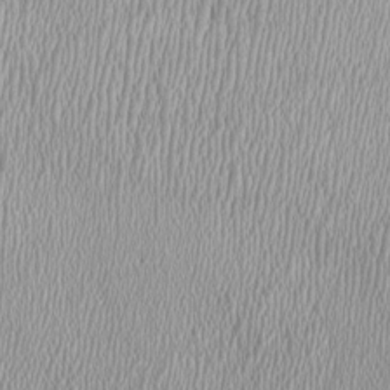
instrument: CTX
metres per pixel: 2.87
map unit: HNhu
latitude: -1.5022
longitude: -0.3845
